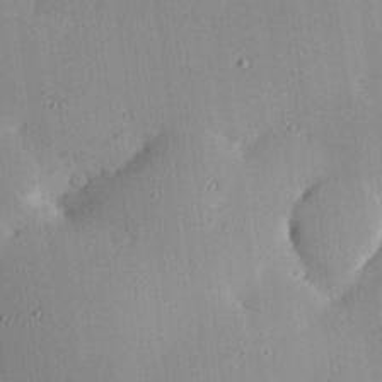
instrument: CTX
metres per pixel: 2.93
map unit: eHh
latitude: 23.6127
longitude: -91.1781
